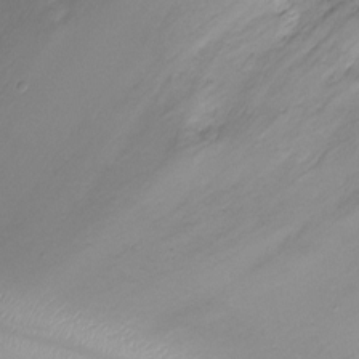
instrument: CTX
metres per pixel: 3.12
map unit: Ht
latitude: -8.2739
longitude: -20.3468
